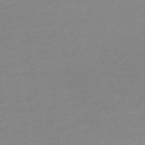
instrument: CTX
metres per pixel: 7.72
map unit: lHb
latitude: -32.9164
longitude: 67.0297
